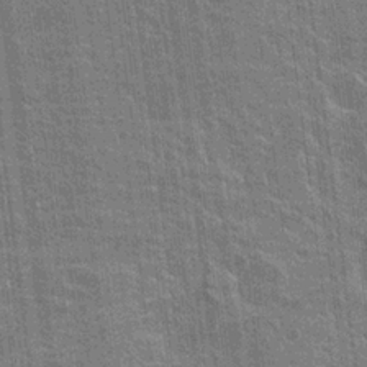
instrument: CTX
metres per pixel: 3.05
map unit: Hto
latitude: -3.9745
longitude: -35.6505
